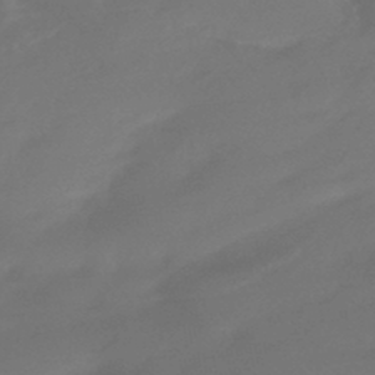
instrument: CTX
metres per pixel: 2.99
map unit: HNhu
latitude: -43.8044
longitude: 92.5007
